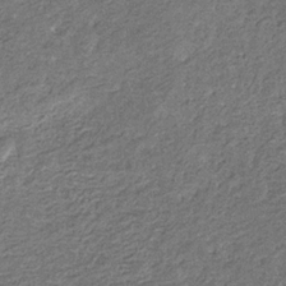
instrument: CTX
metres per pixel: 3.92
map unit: eHb
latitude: -30.8975
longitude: 69.7288
